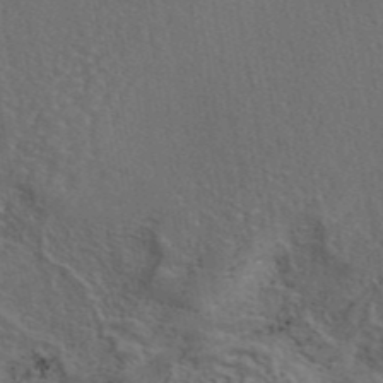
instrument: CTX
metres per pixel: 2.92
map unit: eAb
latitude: 43.1592
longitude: 106.3684
